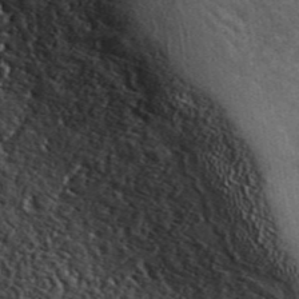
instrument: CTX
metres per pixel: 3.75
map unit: ANa
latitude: 44.2333
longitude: 46.1039
